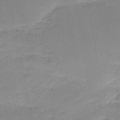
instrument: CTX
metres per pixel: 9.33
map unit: HNb
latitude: -50.2361
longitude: -40.6868
